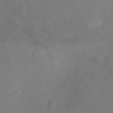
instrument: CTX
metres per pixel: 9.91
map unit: Ht
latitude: -11.4266
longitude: -21.3860
